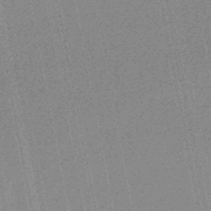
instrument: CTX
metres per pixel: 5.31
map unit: HNhu
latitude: -48.8030
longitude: 99.2943
